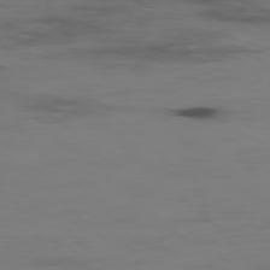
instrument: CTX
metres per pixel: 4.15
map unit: Hpe
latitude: -78.6896
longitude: 15.1809
